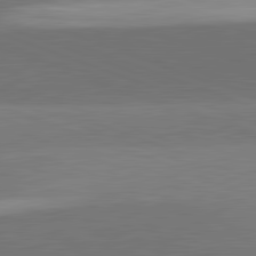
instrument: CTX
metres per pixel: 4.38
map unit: lApd
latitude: 82.0822
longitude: 136.0850
